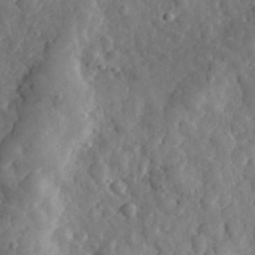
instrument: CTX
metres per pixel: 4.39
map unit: eHh
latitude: 34.6112
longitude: -80.4979
